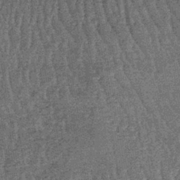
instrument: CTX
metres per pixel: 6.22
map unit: lHb
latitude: -39.8800
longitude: 66.1417
